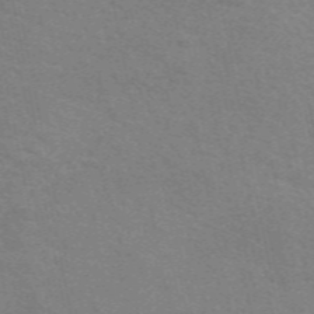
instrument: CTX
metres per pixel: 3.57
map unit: eAb
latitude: 50.9135
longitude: 111.8044
